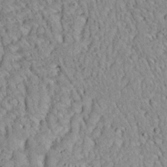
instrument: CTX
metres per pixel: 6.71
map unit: Aa
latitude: 13.5371
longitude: -140.6679
